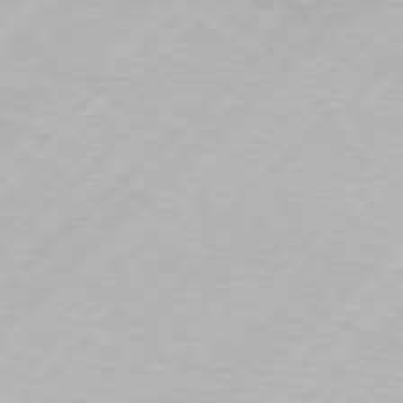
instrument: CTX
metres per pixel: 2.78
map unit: Hpe
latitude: 77.3670
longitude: -131.5372
